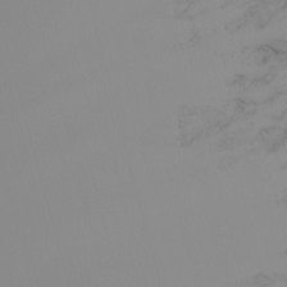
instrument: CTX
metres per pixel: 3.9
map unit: Nhu
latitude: -6.6518
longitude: -84.9514
